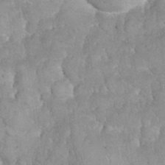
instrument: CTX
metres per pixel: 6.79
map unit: eHh
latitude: 32.1389
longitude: -64.5924
